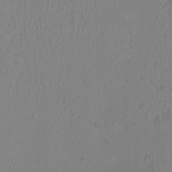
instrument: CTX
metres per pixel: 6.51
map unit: HNhu
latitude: 2.8380
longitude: -2.2333
